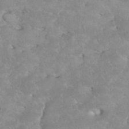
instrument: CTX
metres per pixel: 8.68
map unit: eHh
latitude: 35.1403
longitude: -63.5749
